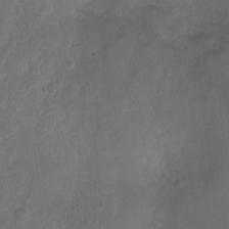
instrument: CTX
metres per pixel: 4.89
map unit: Nhu
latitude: 3.5749
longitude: -15.6883
